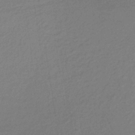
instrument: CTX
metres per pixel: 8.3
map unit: lHb
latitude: -35.7855
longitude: 67.3699
